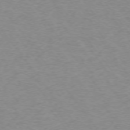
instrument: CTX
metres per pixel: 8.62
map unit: Ap
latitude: -74.7652
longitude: -79.0270
